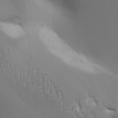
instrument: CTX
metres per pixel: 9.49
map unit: Aa
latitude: 9.2915
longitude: -130.1578
